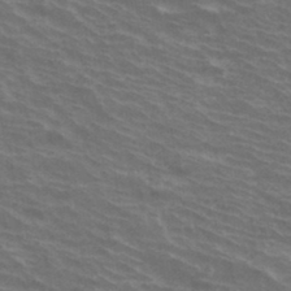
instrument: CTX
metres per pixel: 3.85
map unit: Hto
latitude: 34.4412
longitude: -40.5923
